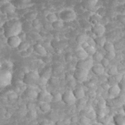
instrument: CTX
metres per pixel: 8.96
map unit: eHh
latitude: 32.7624
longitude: -62.6680
